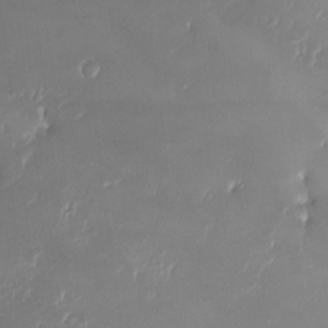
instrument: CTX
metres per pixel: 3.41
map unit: eHh
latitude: -4.3873
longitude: 19.9178
